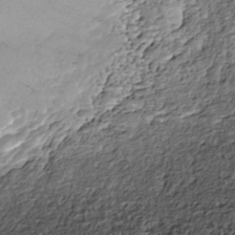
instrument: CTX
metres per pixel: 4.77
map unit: Nhe
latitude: -39.4455
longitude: -116.9514
